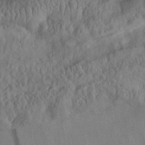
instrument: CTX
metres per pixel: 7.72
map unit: eHh
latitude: 30.2523
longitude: -73.6127
